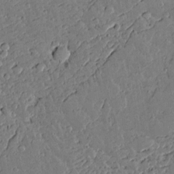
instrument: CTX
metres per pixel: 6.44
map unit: lAvf
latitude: 15.6883
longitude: -127.6127
